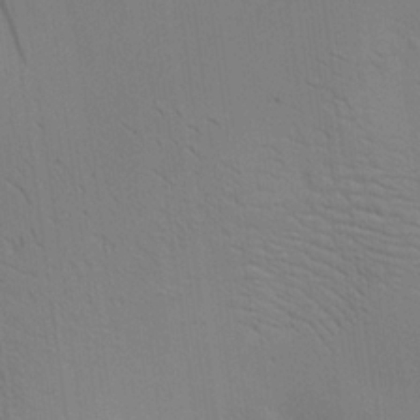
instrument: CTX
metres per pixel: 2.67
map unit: Aa
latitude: 19.0080
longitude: -141.0269
